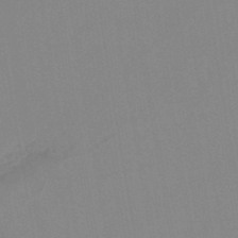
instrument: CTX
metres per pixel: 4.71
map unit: lHb
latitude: -45.3888
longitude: 77.0486
